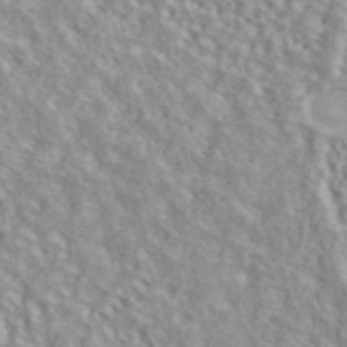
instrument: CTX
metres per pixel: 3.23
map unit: ANa
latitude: 45.1592
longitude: 36.8597
